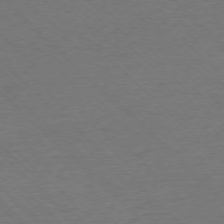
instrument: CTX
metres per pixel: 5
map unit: Ap
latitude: -75.6722
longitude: -78.0822
